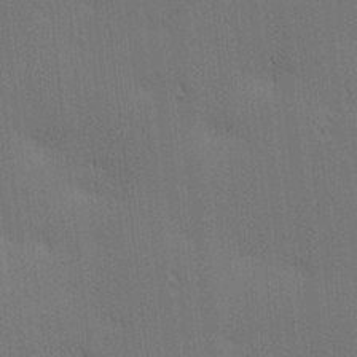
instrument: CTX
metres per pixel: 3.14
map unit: lAa
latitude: 11.4427
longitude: -108.7624
